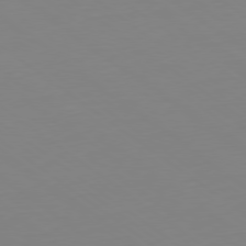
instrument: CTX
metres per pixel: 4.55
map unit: Hpe
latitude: -79.5210
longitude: 13.3510
